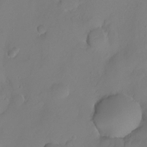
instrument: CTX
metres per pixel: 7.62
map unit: Ht
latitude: -6.9730
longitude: -29.8583
